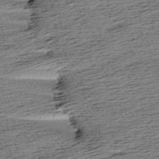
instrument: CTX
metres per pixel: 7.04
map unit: Aa
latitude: 6.9892
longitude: -137.5182
